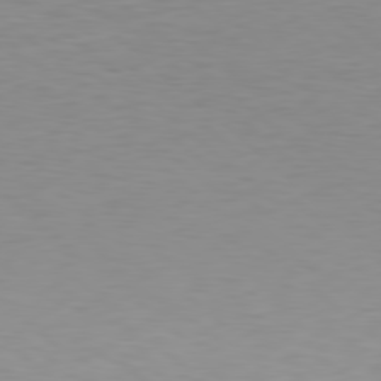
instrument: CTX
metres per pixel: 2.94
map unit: Hpe
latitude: 78.6680
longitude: -171.7261
